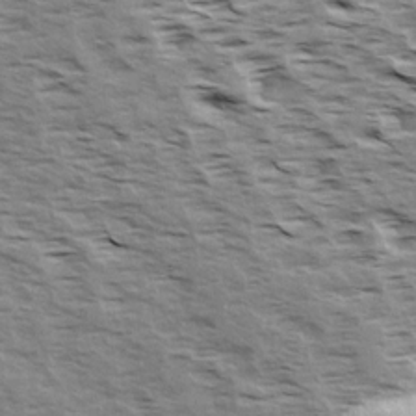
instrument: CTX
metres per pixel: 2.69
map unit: Ave
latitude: 15.1970
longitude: -103.6127
